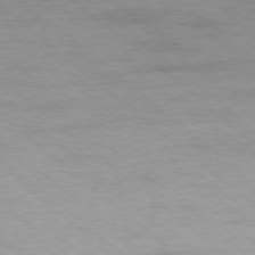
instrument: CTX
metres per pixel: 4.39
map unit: Ap
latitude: -78.0661
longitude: -93.4615
